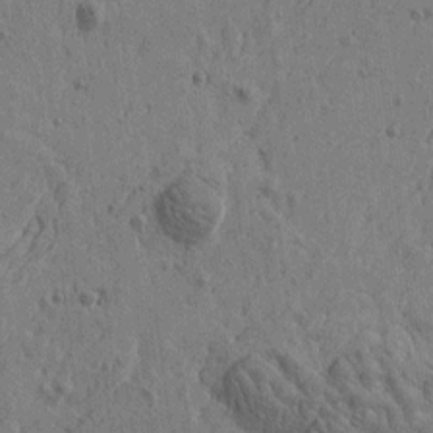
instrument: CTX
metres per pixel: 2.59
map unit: Htu
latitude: -5.7666
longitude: 179.6344
